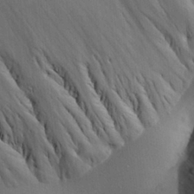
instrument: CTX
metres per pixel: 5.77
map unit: Aa
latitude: 26.1578
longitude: -137.0648
